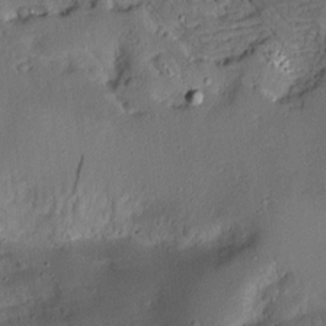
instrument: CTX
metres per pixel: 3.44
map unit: Aa
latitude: 13.3293
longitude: -139.9528
